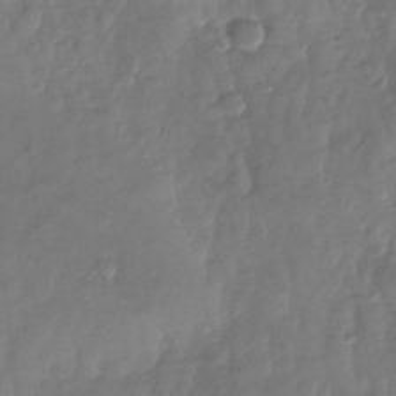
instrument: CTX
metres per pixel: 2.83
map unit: Nhu
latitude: -28.2551
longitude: -58.4790
